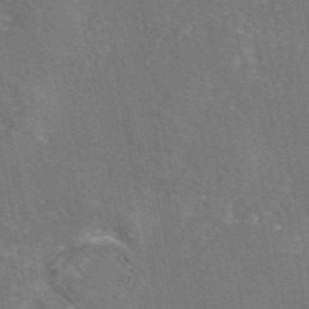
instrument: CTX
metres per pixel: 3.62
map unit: eAb
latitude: 45.6127
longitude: 108.7274
